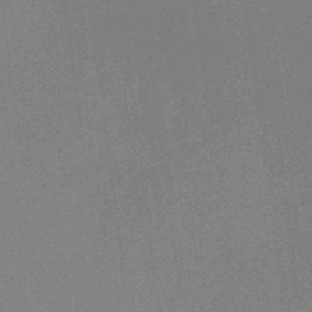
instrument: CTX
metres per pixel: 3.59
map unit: HNb
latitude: -32.5385
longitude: 56.9353
